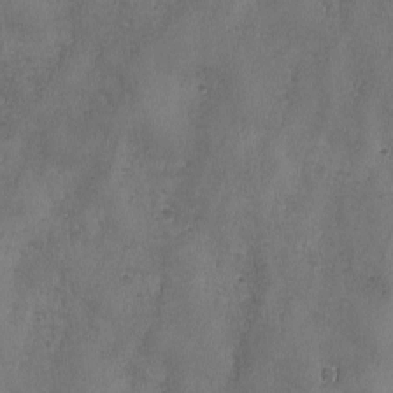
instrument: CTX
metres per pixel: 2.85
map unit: Ave
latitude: -7.4265
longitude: -119.8016
